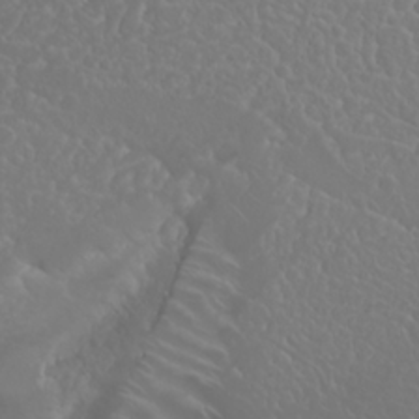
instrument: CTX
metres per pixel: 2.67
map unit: Nhu
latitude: 23.4615
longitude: -64.1200
